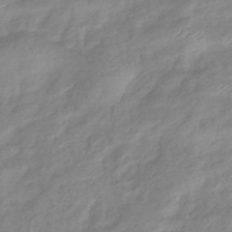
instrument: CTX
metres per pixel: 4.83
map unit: eHb
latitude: -40.7841
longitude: 81.5210
